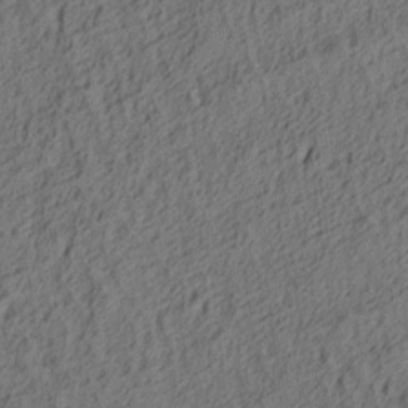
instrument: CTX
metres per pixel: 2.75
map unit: lAa
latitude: 4.3278
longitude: -114.5167
